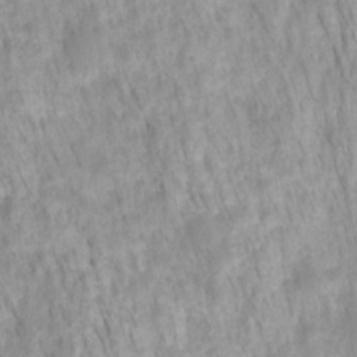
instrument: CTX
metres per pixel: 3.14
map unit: HNhu
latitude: -27.5588
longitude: 73.1053
